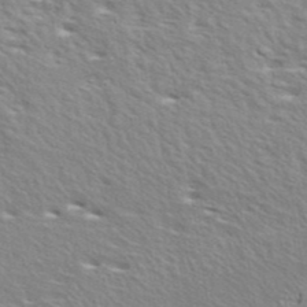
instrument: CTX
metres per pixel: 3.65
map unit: ANa
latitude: 40.4789
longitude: 29.5588
